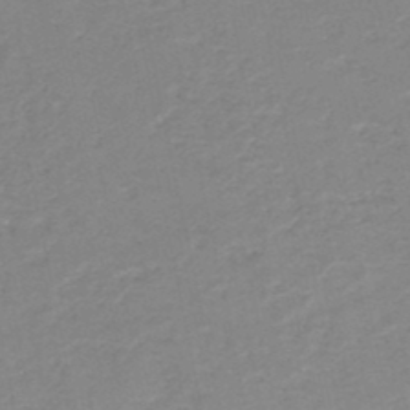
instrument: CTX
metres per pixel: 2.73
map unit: HNb
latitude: -45.8422
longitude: -47.3104
